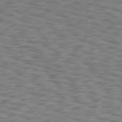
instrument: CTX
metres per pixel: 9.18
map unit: Hpe
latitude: 75.7828
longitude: -135.8583
